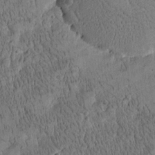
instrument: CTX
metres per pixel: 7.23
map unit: Htu
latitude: -4.3117
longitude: 175.1431
